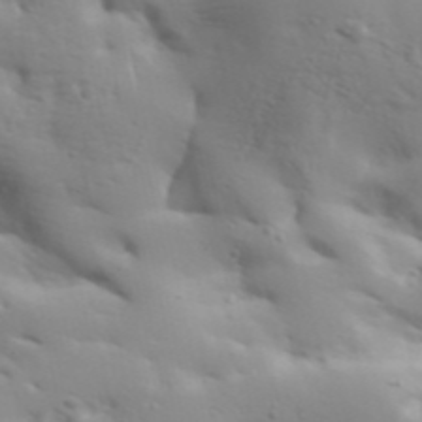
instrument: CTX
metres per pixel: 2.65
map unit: Aa
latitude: 33.3671
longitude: -143.8206
